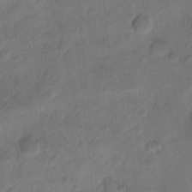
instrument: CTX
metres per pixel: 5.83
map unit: Ht
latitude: 0.8947
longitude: -34.5923
